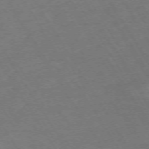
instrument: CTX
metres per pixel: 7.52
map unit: Hpe
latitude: -72.7274
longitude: 9.7666
